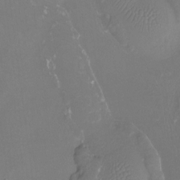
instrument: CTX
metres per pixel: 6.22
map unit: Htu
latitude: -13.5966
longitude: -47.6316
